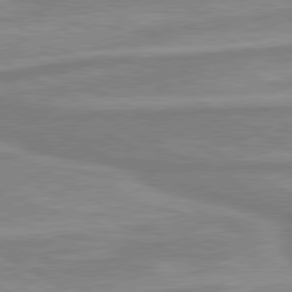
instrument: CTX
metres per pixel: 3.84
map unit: lApd
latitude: 80.3278
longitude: -173.6127
